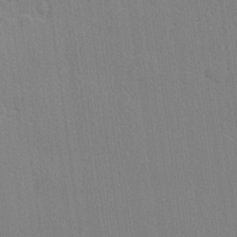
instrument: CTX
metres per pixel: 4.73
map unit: lHvf
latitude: 21.3104
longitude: 142.4440
